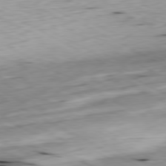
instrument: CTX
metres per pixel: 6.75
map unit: Ap
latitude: -80.5952
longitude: -70.1389
